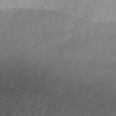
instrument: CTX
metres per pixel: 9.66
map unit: Nhu
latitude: -28.1039
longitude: -63.5182
